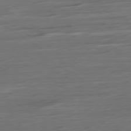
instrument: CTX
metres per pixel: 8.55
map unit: Ap
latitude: -79.8989
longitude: -57.1214
